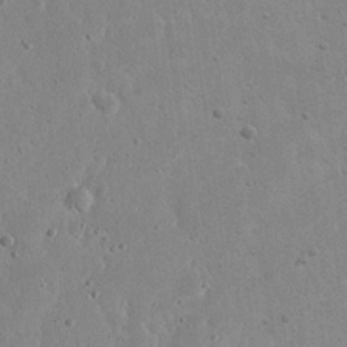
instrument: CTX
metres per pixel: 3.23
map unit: eHh
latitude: 21.5938
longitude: -68.6491
